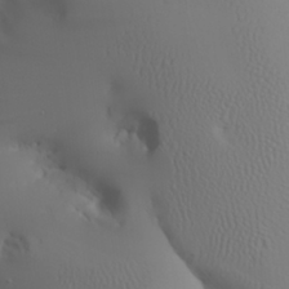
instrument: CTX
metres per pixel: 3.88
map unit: Aa
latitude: 26.2145
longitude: -132.9703
